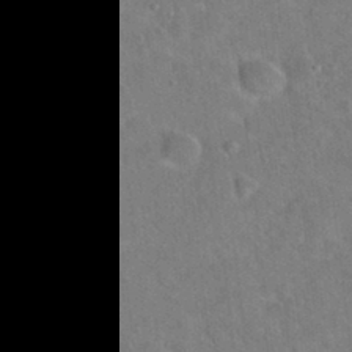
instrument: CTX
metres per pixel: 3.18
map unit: Hto
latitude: 19.7638
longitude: -50.0444
